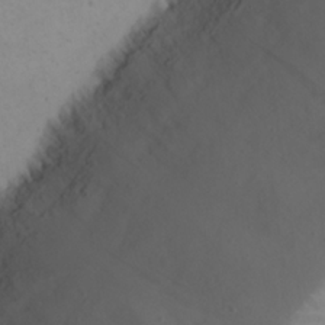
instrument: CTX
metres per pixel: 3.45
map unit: eHh
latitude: 23.4615
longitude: -66.0633
